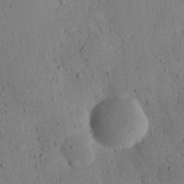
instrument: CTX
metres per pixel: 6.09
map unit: eHh
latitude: 26.0444
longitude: -80.2333
